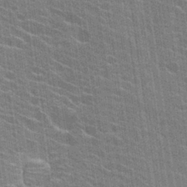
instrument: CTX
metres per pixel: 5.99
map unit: Hto
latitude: 24.5167
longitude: -43.3293
